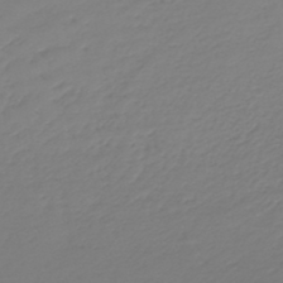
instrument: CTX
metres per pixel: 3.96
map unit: lHb
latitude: -46.3495
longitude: 62.7085
